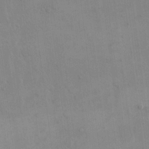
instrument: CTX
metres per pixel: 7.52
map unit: eHh
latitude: 16.2900
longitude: -67.0836
